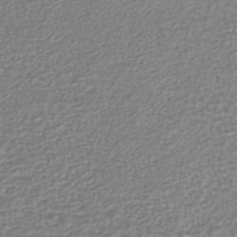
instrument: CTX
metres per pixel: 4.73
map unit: lHb
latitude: -42.8596
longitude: 72.2361
